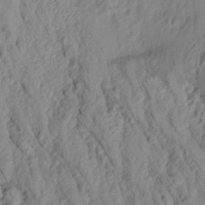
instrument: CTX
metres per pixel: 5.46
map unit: Aa
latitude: 18.6868
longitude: -146.8191
